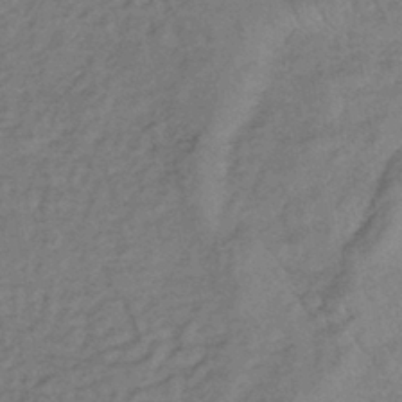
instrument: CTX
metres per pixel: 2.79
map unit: lHb
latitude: -34.9731
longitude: 68.9163
